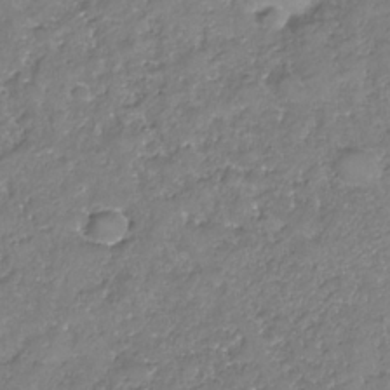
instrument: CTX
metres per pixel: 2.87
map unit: Nhe
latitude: -32.2740
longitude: -93.9528
